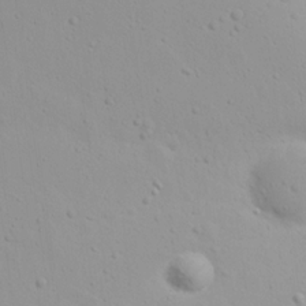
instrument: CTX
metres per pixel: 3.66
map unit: Nhu
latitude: 20.8191
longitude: -73.5749
